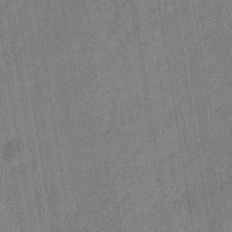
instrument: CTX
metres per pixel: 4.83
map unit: eHb
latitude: -34.5385
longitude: 80.6519
